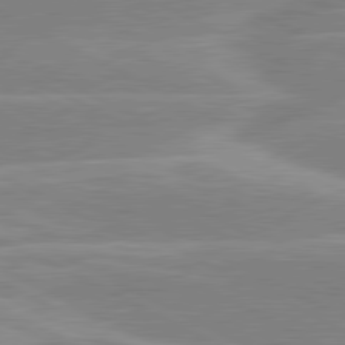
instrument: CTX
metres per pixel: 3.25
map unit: lApd
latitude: 80.7435
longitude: -125.0458
